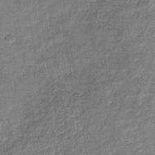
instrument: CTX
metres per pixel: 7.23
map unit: eHb
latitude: -37.7855
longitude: 79.8233
